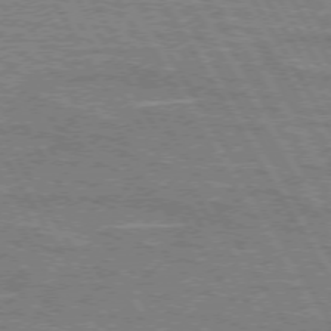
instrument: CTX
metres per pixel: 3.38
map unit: lApd
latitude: 72.9892
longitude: -55.6505
